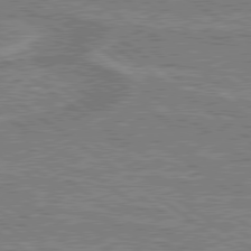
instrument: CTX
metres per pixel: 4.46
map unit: lApd
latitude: 79.3671
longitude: 175.6343
